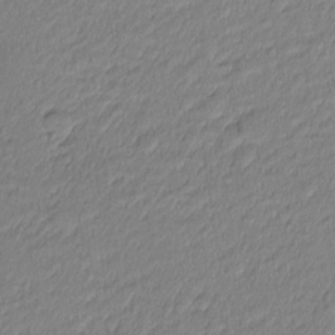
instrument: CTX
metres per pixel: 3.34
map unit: Nhu
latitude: 2.9136
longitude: -75.7261
